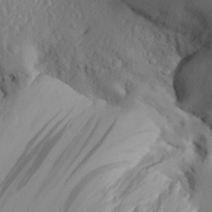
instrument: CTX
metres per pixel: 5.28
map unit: Aa
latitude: 30.2523
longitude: -133.6316
